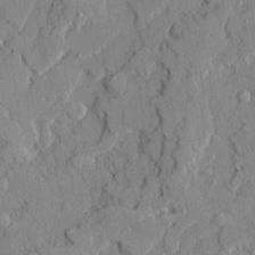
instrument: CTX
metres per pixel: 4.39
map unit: Ave
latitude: 21.5938
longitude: -129.5182
